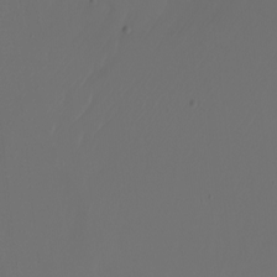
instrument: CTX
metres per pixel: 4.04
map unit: Nhu
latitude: -7.2943
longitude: -82.5923
